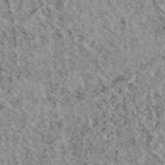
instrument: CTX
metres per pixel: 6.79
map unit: eAb
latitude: 45.3670
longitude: 112.0472
